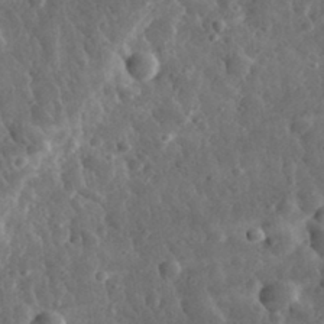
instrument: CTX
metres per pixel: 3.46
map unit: eHh
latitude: 33.2537
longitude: -78.7435
